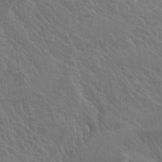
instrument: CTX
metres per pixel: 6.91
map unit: Hto
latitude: 25.5182
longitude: -39.0647
